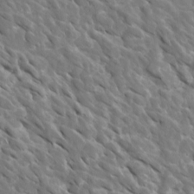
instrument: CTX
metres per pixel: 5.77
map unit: Htu
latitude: 1.6505
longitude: 142.7841
